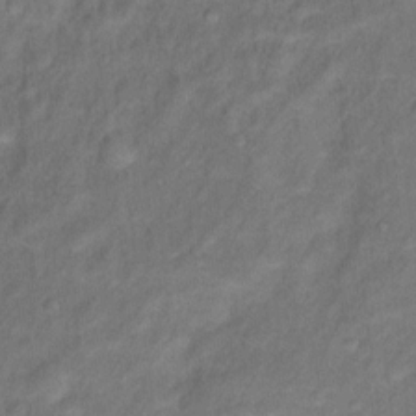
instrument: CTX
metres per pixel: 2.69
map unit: Ht
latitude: 11.7828
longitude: -40.2522
